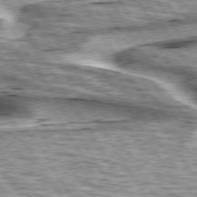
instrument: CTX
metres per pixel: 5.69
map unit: lApd
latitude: 75.9528
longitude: -59.5560
